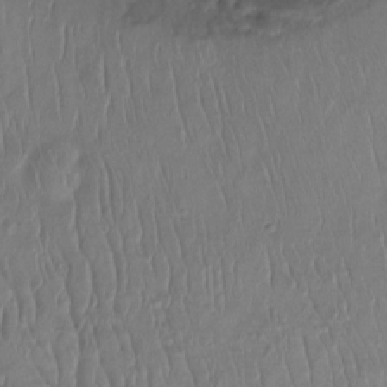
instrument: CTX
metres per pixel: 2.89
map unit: Htu
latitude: -14.6519
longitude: -44.9702
